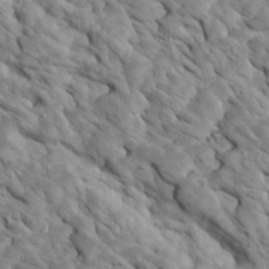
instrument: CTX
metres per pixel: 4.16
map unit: Htu
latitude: 2.2144
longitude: 142.8408
